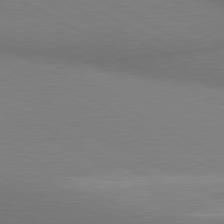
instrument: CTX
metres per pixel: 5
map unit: lApd
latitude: 80.7246
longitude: 139.8234
